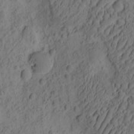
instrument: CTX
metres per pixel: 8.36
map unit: eHh
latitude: -1.1054
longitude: 16.5007
